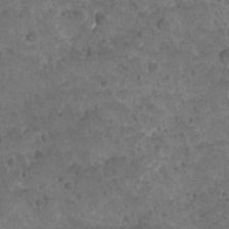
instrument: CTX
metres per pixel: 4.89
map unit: Ave
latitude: 10.3845
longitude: -105.4427
